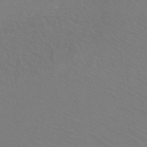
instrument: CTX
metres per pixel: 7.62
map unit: Ht
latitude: -10.2928
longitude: -38.2333
